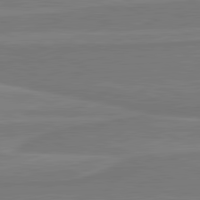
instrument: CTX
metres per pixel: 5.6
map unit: lApd
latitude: 81.5182
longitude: 169.9367
